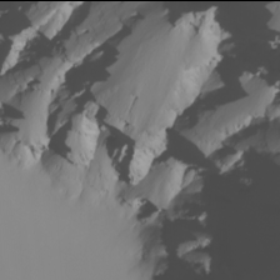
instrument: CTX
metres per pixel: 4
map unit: Nhu
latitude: -6.0094
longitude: -95.4805
